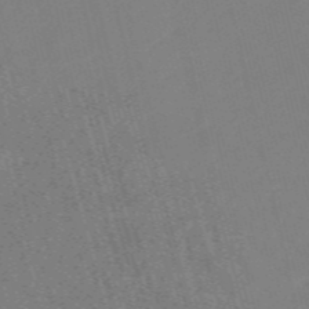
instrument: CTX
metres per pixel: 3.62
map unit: HNb
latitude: -53.6532
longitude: -48.3278
